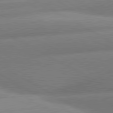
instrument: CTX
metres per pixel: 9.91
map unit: lApd
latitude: 80.4790
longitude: -163.2537
